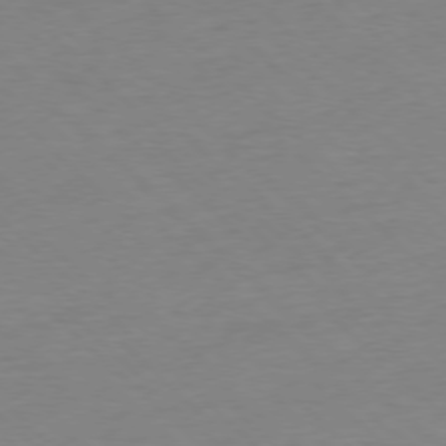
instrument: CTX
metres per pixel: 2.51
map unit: Ap
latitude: -77.2565
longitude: -97.4426
